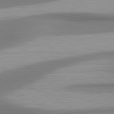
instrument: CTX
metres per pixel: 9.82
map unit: lApd
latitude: 80.8191
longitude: 175.3131
